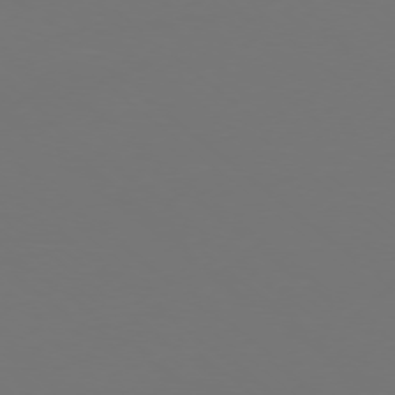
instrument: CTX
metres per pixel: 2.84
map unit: Ap
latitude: -77.6533
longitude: -80.1011
